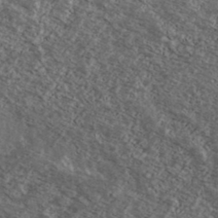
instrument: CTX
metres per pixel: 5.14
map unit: Ave
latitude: 38.7813
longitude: -110.1767
